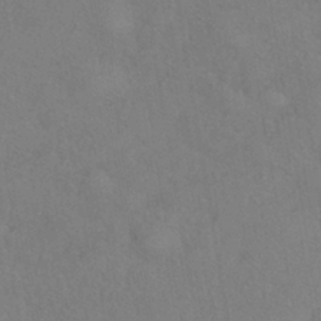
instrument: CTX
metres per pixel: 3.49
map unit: eHh
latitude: -41.6911
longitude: 122.1984
